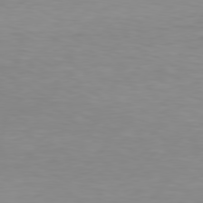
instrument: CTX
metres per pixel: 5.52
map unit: Hpe
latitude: 77.6505
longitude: -123.0647
